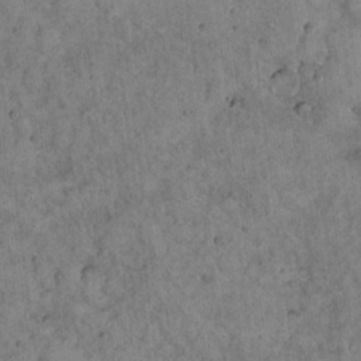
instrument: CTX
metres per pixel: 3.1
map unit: Hto
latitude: 18.6112
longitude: -60.5923
